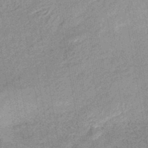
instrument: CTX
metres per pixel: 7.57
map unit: eHb
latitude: -44.0283
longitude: 86.7463
